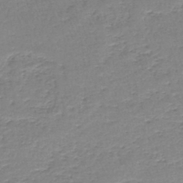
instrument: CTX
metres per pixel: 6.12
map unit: lHb
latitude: -44.3684
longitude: 58.8596
